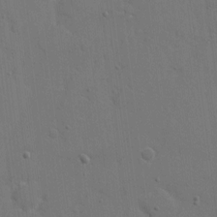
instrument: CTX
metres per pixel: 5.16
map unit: eHh
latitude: 6.4979
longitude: -67.5749
